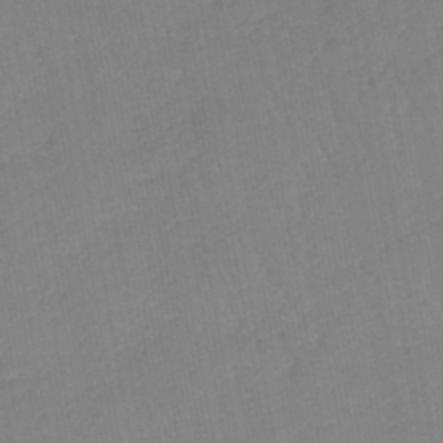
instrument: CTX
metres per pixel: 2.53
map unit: lHb
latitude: -45.2754
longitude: 77.6722
